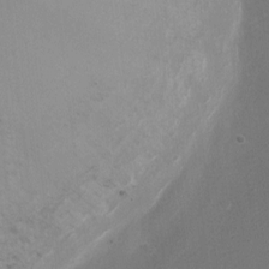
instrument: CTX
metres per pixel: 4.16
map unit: Ht
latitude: 2.7813
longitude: -27.7639
